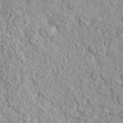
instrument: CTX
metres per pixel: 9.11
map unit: eHh
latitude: 37.5371
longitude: -81.2159
